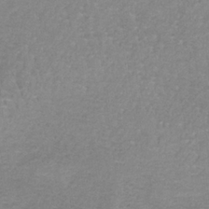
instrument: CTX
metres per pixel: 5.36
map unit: HNb
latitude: -34.6518
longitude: 58.8785
